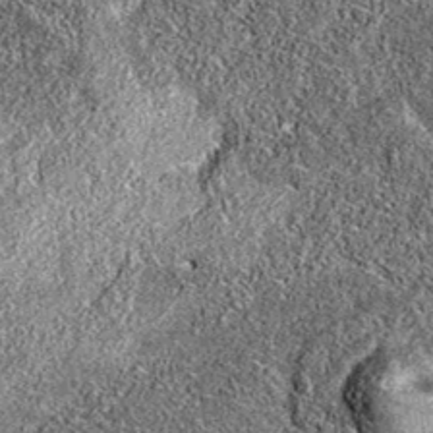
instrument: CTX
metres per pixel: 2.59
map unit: eAb
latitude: 36.4223
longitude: 106.7652
